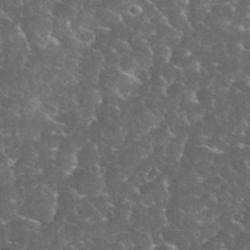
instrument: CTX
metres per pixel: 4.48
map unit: eHh
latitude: 35.3670
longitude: -64.8002
